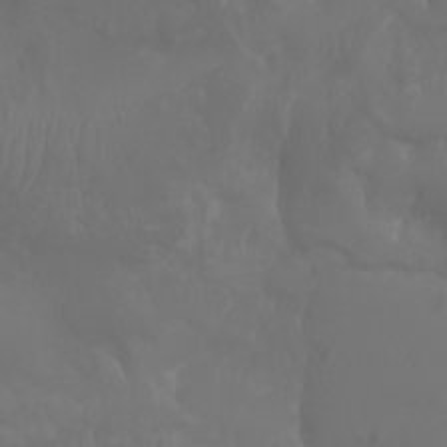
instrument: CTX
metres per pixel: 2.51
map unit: Aa
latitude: -7.8800
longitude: -79.0837
